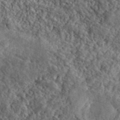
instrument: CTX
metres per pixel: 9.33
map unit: lHvf
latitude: 40.4978
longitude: -86.0255
